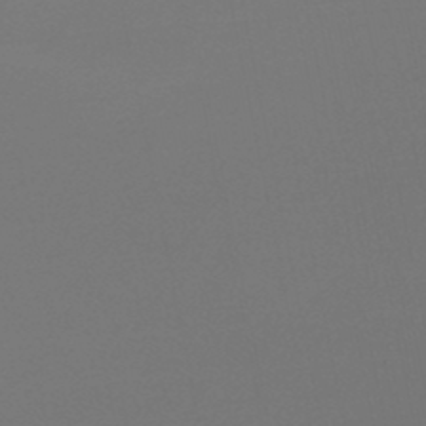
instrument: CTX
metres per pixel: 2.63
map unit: lHb
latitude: -47.3131
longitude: 64.4818
